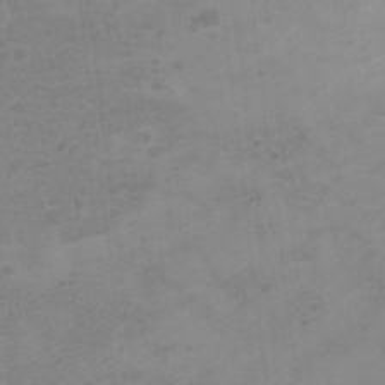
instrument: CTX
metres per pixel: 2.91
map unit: Nhu
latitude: 4.5357
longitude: -17.8394
